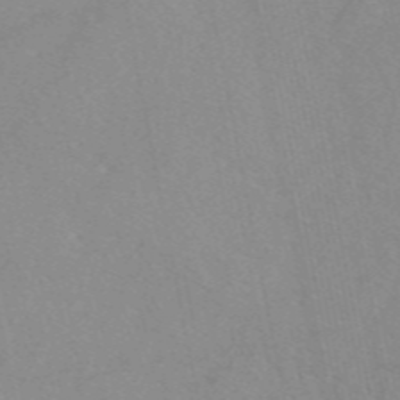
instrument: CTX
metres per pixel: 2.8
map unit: eAb
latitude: 48.2334
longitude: 111.3131
